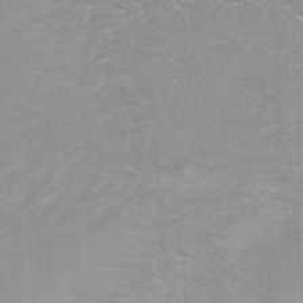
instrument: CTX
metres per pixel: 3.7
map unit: ANa
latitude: -39.1053
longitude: 96.0661
